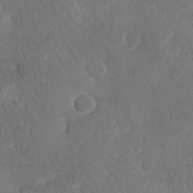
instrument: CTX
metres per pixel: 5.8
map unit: Nhu
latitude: 27.7828
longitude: -63.6127
